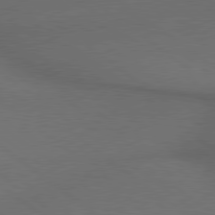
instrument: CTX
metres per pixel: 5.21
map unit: lApd
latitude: 79.4427
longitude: -176.6679
